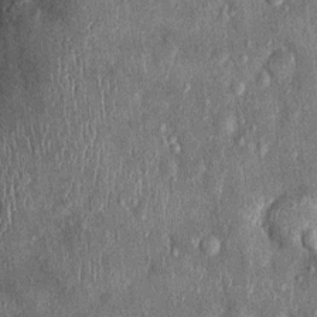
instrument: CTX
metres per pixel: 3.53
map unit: Nhu
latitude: 0.5923
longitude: -16.1955
